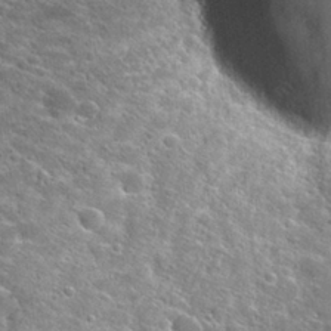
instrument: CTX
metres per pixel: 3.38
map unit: Hto
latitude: 27.7450
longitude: -43.1592
